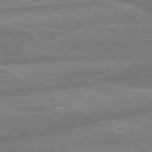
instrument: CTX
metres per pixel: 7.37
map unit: lApd
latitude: 80.3467
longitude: -167.8205
